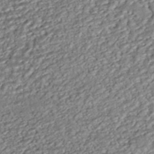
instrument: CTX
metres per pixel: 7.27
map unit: ANa
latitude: -43.0486
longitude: 107.5777
